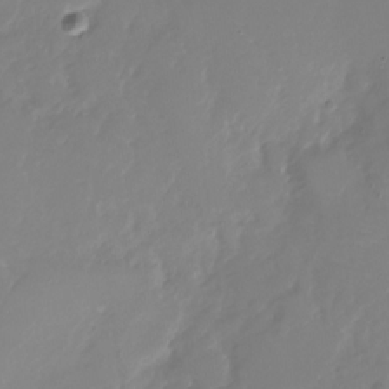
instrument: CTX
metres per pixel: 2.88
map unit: Nhu
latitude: -28.3495
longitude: -79.3671
